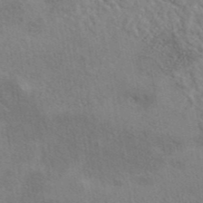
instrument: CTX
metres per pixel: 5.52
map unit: eAb
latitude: 42.5735
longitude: 109.9556
